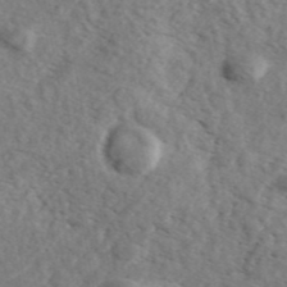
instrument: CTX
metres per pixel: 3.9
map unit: ANa
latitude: 43.9528
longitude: 47.2376
